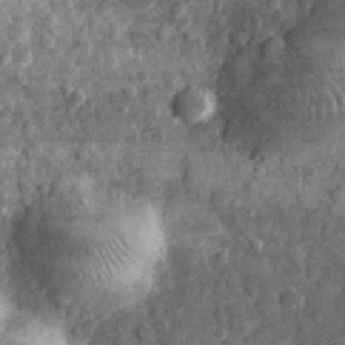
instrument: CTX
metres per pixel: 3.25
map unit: eHh
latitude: 31.4805
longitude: -69.8206
